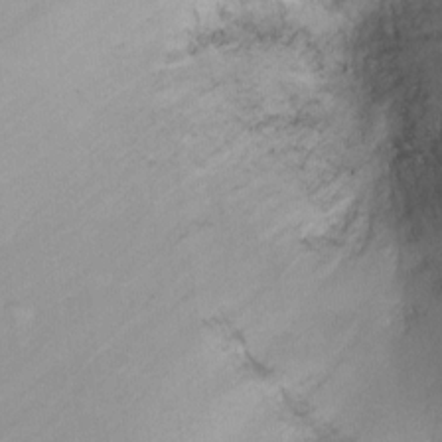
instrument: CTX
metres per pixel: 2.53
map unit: Ht
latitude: -7.1242
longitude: -34.5545
